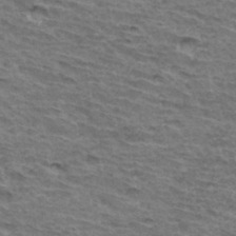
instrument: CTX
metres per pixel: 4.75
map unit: Hto
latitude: 34.3467
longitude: -43.0459
